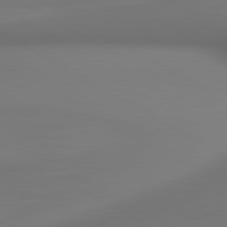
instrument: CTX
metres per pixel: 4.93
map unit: lApd
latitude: 80.8191
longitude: 137.4832
